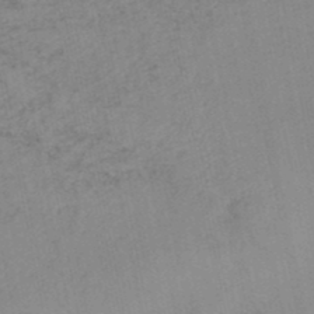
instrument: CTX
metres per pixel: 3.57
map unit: HNb
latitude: -48.2551
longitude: 56.8030
